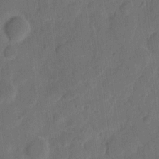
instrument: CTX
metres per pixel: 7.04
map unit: eHh
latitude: 8.9136
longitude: -65.5371
